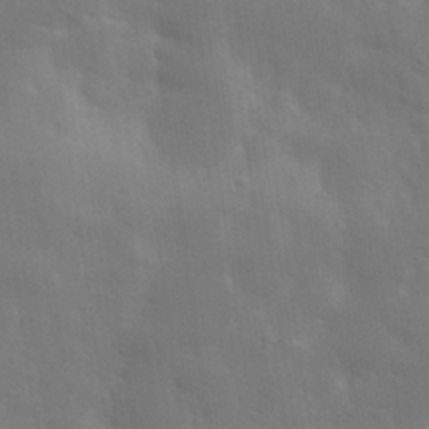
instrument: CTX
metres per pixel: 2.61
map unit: eHh
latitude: 31.5938
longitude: -70.0822
